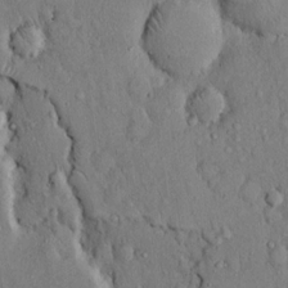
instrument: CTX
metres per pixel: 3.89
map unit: Hto
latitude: 13.4993
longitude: -58.2900
